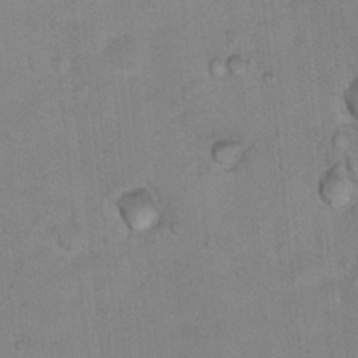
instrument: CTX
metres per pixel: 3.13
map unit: Hto
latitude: 12.4790
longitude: -36.3279
